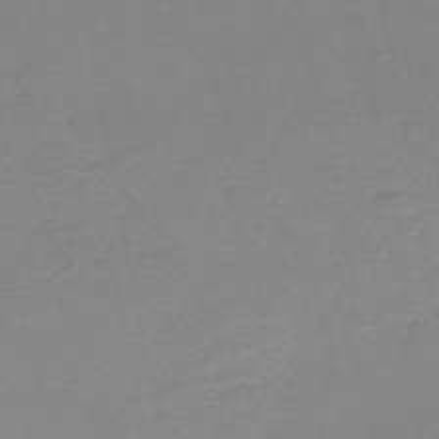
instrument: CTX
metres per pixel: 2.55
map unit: HNb
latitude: -51.7289
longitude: -52.4034
